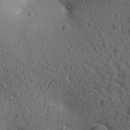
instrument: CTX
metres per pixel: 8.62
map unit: Aa
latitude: 27.1781
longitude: -142.5546
